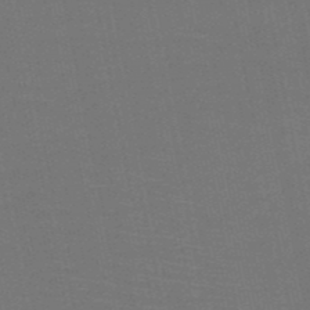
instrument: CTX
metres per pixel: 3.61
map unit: HNb
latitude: -50.4818
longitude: -43.0647
